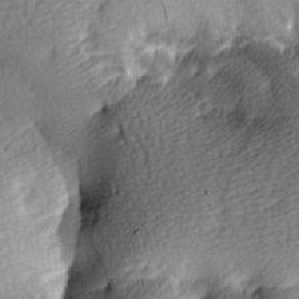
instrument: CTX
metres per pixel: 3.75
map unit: lAa
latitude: -9.3510
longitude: -125.4993
